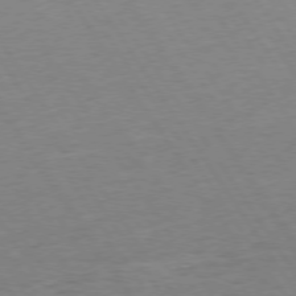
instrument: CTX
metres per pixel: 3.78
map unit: Hpe
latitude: 73.9906
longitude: -140.3656
